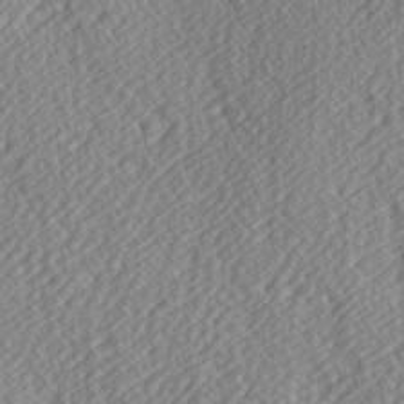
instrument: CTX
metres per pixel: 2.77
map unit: Hve
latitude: 3.4426
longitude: -124.1011
